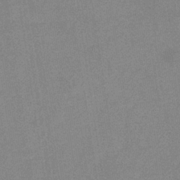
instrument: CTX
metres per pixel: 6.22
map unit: eHb
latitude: -34.9164
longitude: 73.3887
